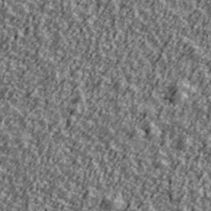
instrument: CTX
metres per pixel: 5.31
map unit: Ave
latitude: 42.4790
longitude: -113.4993
